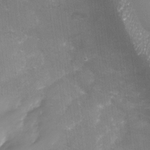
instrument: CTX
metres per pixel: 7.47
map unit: Nhu
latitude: -28.0283
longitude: -59.3671
